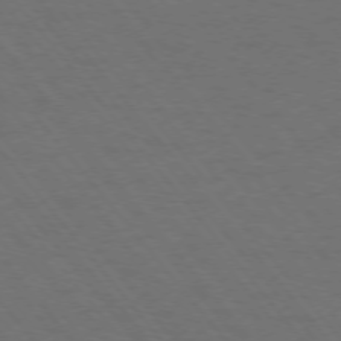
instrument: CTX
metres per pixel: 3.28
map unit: Ap
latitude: -76.3117
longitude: -62.4790
